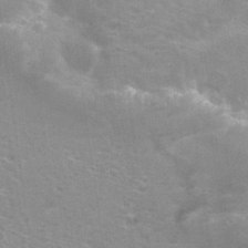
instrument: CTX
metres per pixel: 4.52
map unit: Hto
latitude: 34.1200
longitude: -40.5167
